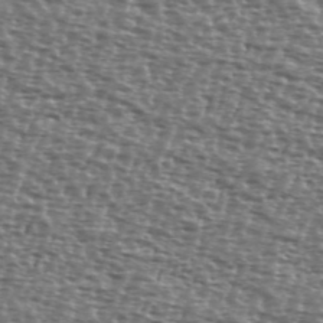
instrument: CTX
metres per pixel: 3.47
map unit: Ave
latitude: 39.8016
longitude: -112.1011
